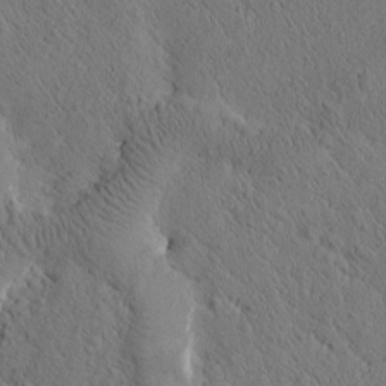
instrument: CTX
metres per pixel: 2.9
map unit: Htu
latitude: -0.3307
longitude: 175.4832
